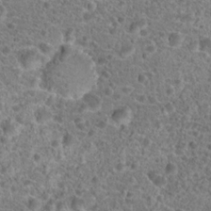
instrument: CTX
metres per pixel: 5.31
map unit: Hto
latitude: 19.0080
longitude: -41.1781
